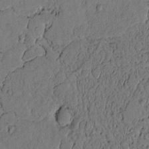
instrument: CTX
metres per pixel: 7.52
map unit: lAvf
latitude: 4.6113
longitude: 169.3509
